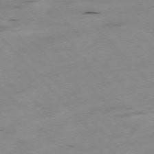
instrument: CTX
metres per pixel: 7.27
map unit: Ap
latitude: -76.8219
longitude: -60.5734
